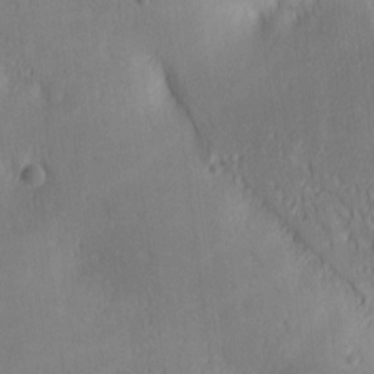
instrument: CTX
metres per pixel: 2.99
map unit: lAa
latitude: 3.7260
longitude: -117.5182
